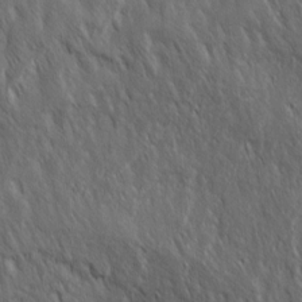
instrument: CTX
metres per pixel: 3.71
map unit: Ave
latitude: 15.7450
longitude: -134.6490
